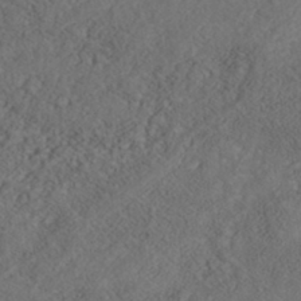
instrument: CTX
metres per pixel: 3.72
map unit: Nhe
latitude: -40.6140
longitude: -111.0270
